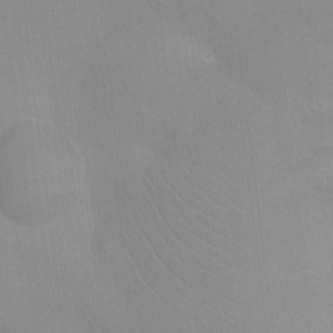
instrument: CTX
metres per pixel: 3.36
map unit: Ht
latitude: -11.8422
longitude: -39.5560
